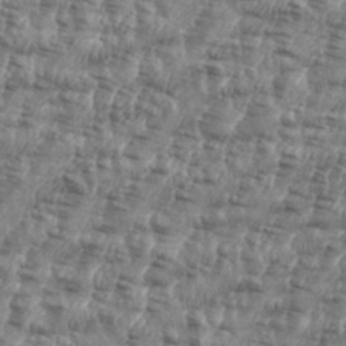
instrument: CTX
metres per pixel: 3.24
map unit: eHh
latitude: 35.5560
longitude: -136.5924
